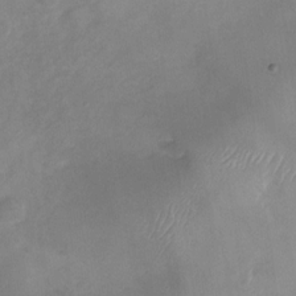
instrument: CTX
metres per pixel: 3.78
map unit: Nhu
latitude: -28.6707
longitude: -63.2348
